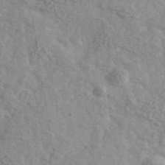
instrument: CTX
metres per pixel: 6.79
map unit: Ave
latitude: 39.9717
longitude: -110.6491
